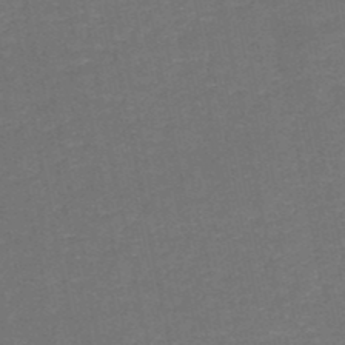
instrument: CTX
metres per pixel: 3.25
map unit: HNb
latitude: -50.4818
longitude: -48.4223
